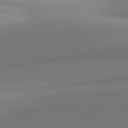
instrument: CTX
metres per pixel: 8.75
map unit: lApd
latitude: 81.5371
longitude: 141.5777
